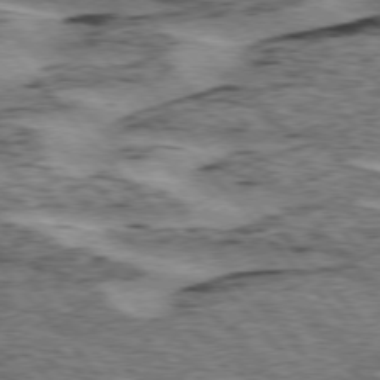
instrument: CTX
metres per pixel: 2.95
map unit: lApd
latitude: 75.6694
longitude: -77.6127
